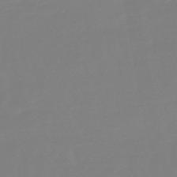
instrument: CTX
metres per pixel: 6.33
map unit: lHb
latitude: -49.3888
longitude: 79.6155
